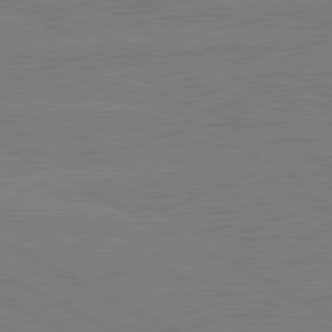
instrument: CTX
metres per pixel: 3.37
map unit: lApd
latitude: 80.8569
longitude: -126.8758
